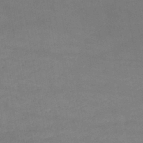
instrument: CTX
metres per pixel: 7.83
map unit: lHb
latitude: -46.4440
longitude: 62.1605
